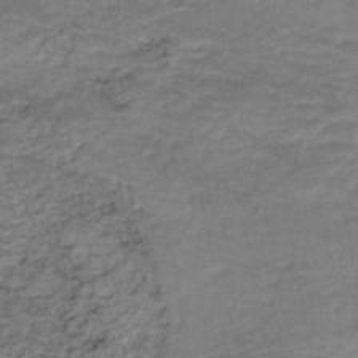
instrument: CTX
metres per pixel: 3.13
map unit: Nhe
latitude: -48.1039
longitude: -170.9136
